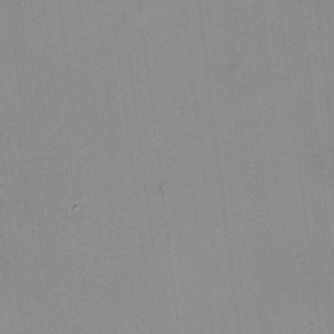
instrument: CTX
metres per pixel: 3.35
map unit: HNhu
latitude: 5.0269
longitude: 8.4251
